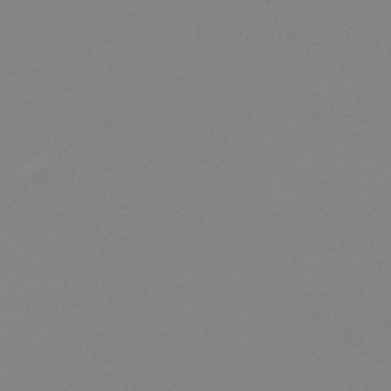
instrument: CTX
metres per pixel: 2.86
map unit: HNb
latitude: -47.3131
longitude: -48.5735
